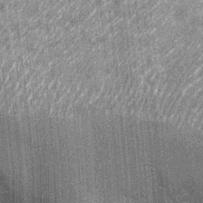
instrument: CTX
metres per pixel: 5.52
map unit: Nhu
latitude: -13.2943
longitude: -22.0633
